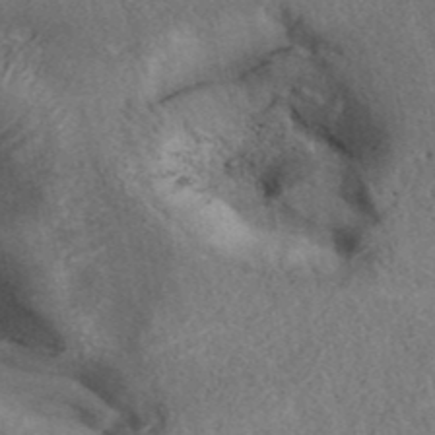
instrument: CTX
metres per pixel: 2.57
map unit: ANa
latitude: 40.5167
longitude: 18.3306
